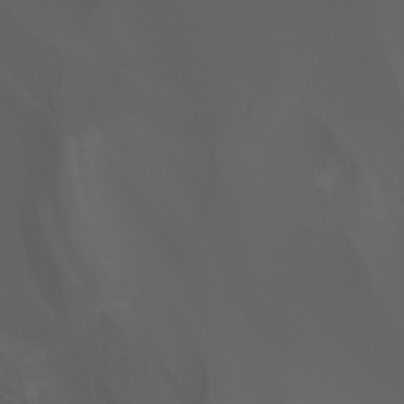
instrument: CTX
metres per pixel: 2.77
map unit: Ht
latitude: -3.2942
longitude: -60.9702
